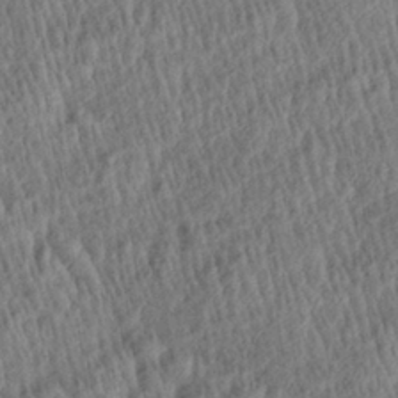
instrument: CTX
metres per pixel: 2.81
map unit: Aa
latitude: 28.9891
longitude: -137.5371
